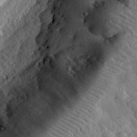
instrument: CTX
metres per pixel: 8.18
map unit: lHvf
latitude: 32.2145
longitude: -84.1956
